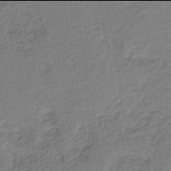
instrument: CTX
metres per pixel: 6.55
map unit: HNb
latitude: -42.0094
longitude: 51.0108
